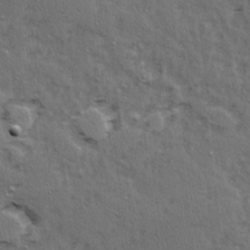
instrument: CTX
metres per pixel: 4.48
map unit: Ave
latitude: 15.3671
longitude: -104.6113
